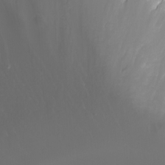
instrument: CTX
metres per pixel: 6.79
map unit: Nhu
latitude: -0.8408
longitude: -81.0647
